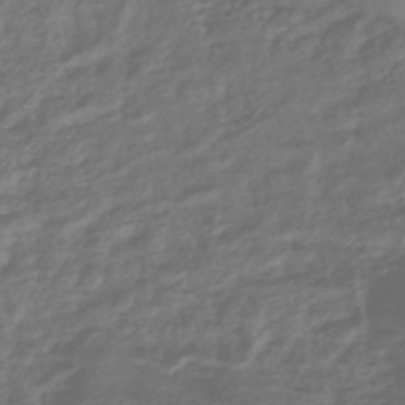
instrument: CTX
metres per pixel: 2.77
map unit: eHb
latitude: -43.5399
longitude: 82.2550
